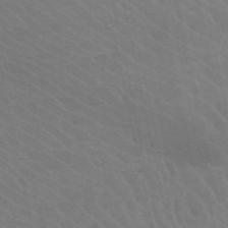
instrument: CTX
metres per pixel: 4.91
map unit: HNb
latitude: -52.7652
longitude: -51.2914
